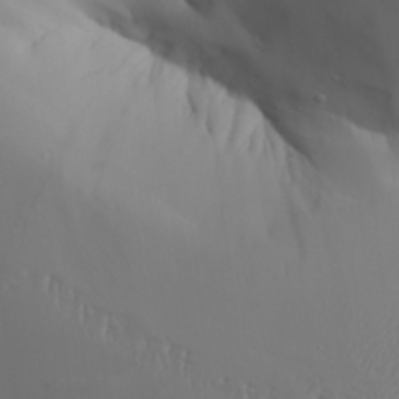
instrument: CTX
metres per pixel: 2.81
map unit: Aa
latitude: 29.7827
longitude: -132.6113
